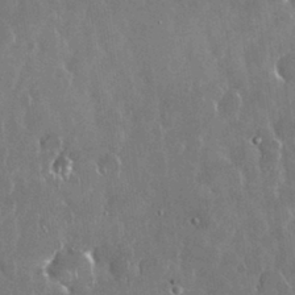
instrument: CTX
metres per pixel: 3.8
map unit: Nhu
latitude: 29.2159
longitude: -62.4034
